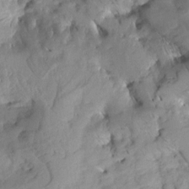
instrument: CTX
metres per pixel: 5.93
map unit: Aa
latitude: 8.4412
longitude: -142.5168
